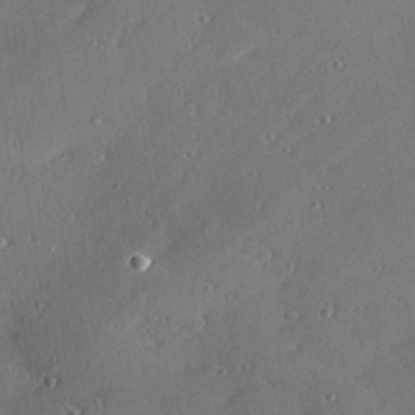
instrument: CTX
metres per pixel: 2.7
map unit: Hve
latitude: 27.8961
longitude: -91.0647
